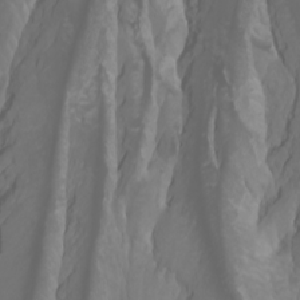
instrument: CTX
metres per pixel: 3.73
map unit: Htu
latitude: -0.6897
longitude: -76.8569
